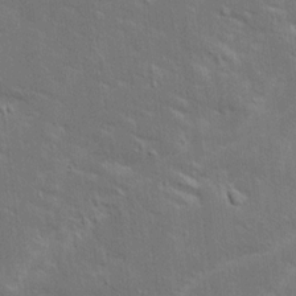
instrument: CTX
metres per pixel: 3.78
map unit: Ave
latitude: 15.7639
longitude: -138.7813
